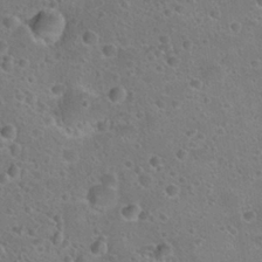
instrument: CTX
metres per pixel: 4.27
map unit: Hto
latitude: 23.2159
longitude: -48.6113
